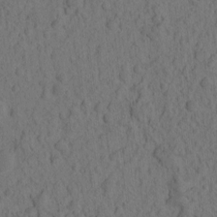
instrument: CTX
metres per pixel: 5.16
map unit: eHh
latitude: -2.0849
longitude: 17.2565
